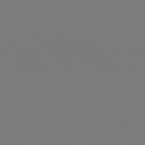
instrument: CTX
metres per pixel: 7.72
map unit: Hpe
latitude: 76.9891
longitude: -132.3089
